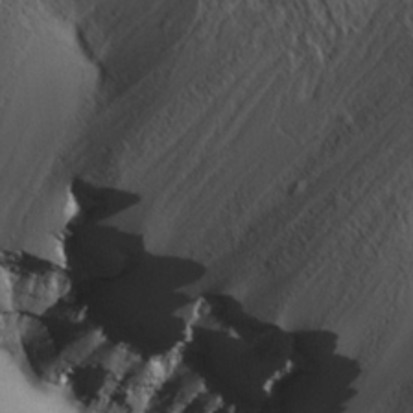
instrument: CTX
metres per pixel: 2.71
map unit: lHvf
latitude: 27.1025
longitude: 142.5006
